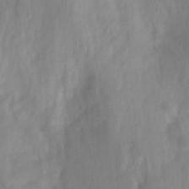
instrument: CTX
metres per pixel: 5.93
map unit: Ht
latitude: -4.3306
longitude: -62.8380
